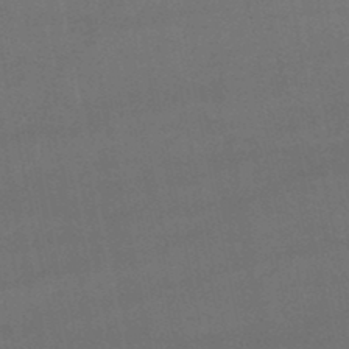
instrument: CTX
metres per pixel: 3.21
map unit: lHb
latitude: -47.9745
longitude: 62.5196
